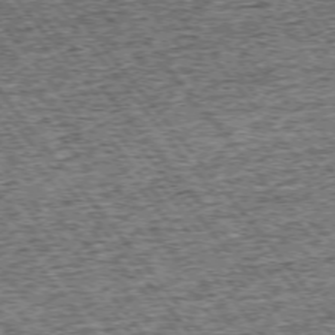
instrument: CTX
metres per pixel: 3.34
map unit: Ap
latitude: -75.1998
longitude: -91.6127
